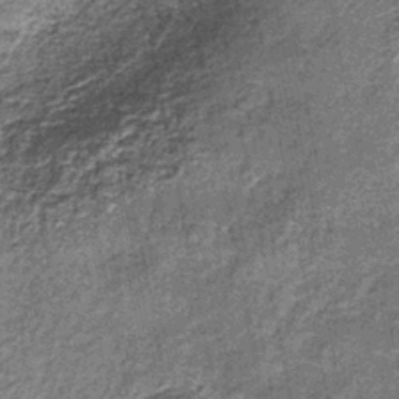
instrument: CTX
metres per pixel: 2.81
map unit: lHb
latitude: -38.3495
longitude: 65.0487
